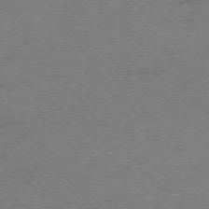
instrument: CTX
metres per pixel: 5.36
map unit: Ap
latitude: -75.9178
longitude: -71.6316
